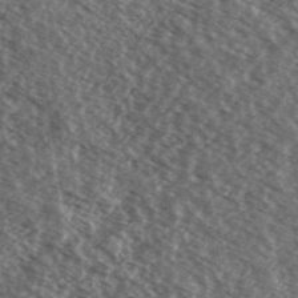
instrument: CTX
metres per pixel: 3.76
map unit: Ave
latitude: 38.5357
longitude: -109.9528
